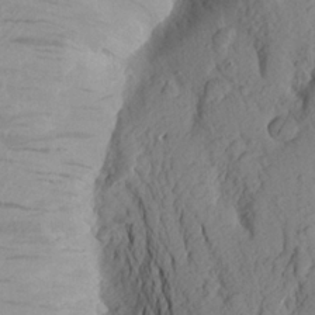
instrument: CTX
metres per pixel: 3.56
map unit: Aa
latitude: 24.4978
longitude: -149.1403
